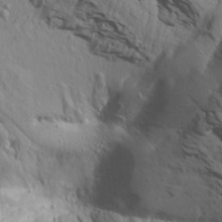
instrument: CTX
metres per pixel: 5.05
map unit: Aa
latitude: 14.9514
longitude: -141.8772
